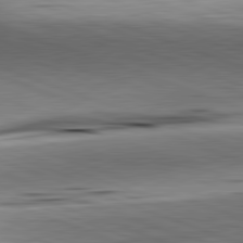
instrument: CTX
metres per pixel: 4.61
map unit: lApd
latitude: 81.9717
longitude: -151.2348
